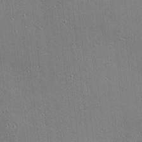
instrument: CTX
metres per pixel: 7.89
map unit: Nhu
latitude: 0.4034
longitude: -77.9339
